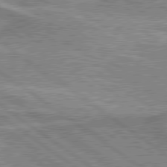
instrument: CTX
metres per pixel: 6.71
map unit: lApd
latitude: 79.5749
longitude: 175.8233
